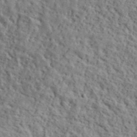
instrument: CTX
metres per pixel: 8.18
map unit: lHvf
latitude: 39.5749
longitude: -87.5938
